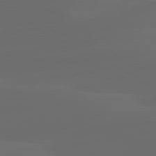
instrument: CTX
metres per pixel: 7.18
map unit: lApd
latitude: 80.1956
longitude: -91.7261
